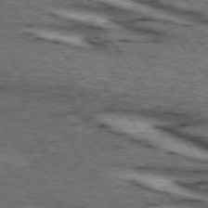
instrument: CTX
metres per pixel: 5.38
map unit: lApd
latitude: 73.8584
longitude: -73.9339
